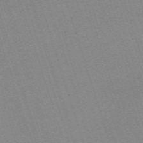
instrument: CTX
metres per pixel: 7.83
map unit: eHh
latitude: -62.7652
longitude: 50.0283
